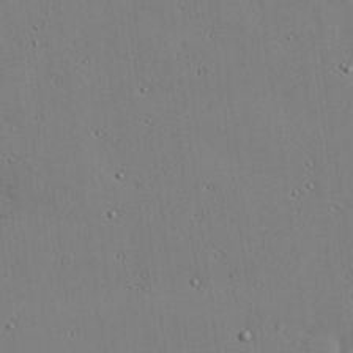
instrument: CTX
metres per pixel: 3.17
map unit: lAvf
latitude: 24.1388
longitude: -110.4790
